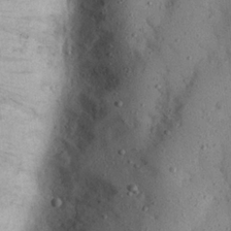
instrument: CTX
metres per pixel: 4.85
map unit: eHh
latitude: 24.7435
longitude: -70.5168
